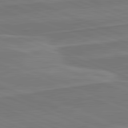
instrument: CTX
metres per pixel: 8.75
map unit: lApd
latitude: 82.2144
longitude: 140.9731
